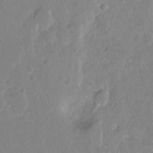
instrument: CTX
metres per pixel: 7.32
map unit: Ht
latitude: -8.6707
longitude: -36.3279
